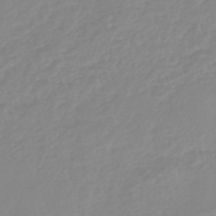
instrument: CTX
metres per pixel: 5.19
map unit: lHb
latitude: -44.5952
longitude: 79.1809
